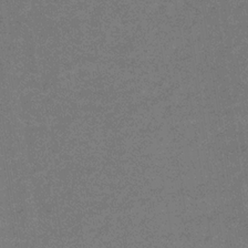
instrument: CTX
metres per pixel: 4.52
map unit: lHb
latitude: -32.7086
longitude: 66.6140
